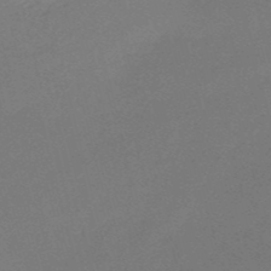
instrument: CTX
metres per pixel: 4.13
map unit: HNb
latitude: -50.4440
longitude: -41.6504
